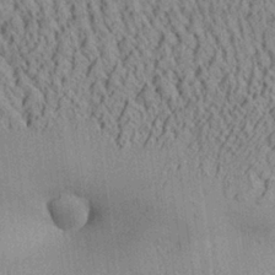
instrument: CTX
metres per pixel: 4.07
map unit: Aa
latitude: 25.9339
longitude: -134.9136
